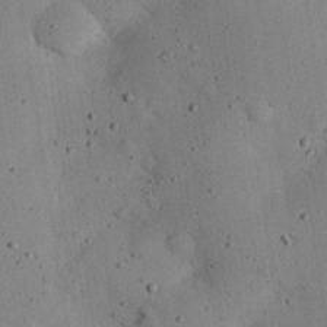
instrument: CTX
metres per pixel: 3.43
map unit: eHh
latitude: 24.4601
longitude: -71.6505
